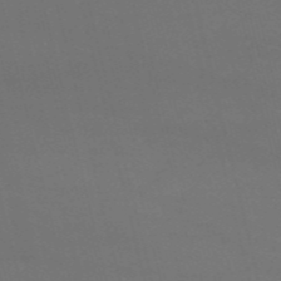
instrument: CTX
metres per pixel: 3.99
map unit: HNb
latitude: -54.3684
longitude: -37.4238
